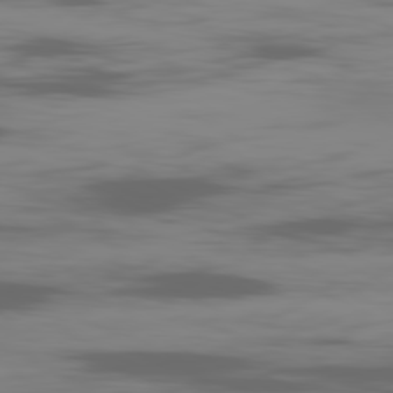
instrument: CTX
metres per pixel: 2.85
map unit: Ap
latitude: -81.1053
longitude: -62.3468
